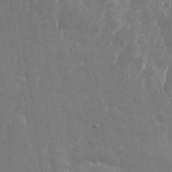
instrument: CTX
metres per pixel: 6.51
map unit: eHh
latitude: 35.6694
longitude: -58.7435
